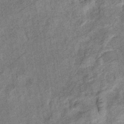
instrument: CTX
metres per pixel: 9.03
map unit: eHb
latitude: -38.1606
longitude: 77.7100
